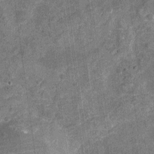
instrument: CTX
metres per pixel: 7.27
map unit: Nhu
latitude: -18.4818
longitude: -56.3278
